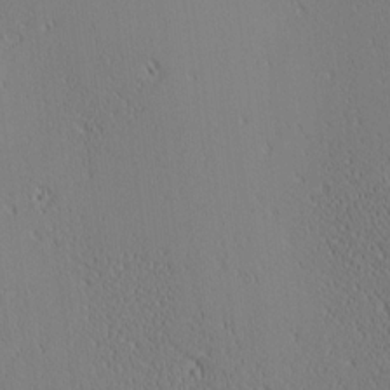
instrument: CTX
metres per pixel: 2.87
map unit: Ave
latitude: 12.2523
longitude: -107.5560
